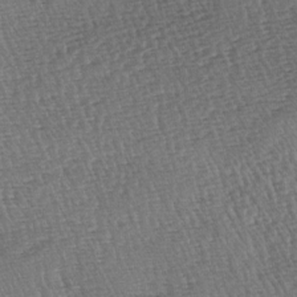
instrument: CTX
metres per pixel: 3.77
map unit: lAa
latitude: -3.5399
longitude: -122.7624
